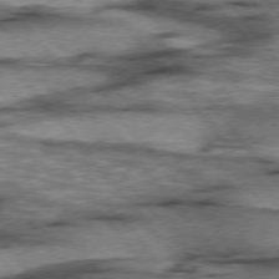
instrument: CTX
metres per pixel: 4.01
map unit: lApd
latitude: 75.5371
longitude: -49.1214
